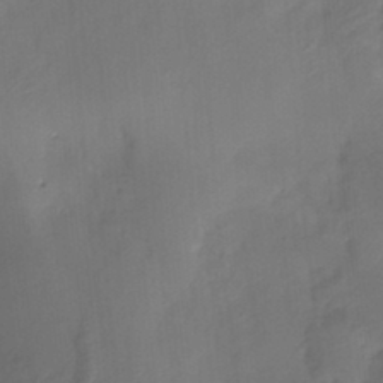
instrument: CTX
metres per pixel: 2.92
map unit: HNhu
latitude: -27.4643
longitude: 74.4629
